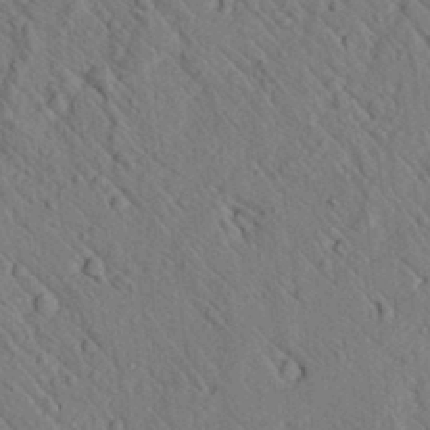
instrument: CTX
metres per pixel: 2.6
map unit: lAvf
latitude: 7.4048
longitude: 160.0472
